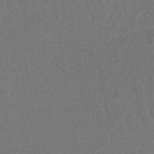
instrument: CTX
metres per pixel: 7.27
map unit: lHb
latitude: -43.5210
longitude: 64.4818
